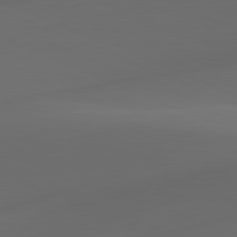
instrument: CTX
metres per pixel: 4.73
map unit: lApd
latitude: 81.2348
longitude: -83.1214
